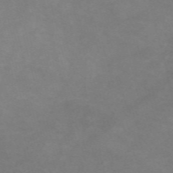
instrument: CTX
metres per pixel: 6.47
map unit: Nve
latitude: -58.1416
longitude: 59.4643
